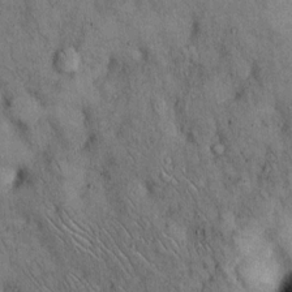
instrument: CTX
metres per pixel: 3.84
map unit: Hto
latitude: 12.5735
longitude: -59.8961
